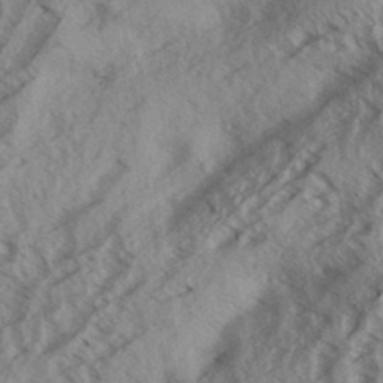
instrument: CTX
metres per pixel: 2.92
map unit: Aa
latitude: 33.6316
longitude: -139.6694
